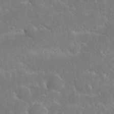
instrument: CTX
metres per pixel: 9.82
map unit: Nhu
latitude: 23.6883
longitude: -71.7261
